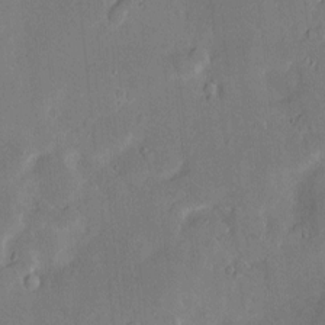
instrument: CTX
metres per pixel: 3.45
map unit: Hve
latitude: -11.1242
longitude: 175.5588
